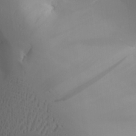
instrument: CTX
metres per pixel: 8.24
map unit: Aa
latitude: 24.8757
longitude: -127.1403
